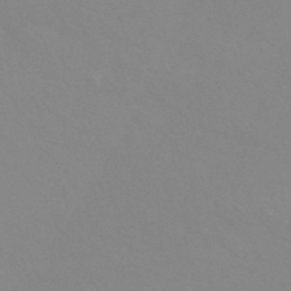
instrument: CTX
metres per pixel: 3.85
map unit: eHb
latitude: -44.1039
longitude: 81.5399
